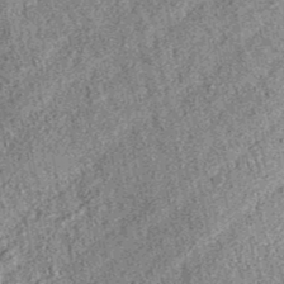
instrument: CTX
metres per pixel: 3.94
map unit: eAb
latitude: 36.9136
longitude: 110.7085
